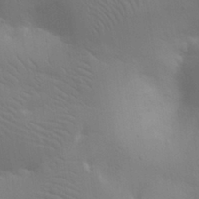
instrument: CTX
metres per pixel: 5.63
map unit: eHh
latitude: 30.6869
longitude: -70.1011
